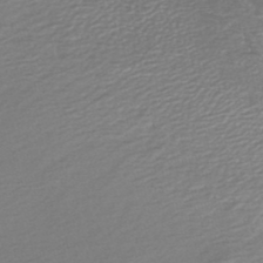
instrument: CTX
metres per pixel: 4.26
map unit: lHb
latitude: -46.9352
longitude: 60.4440
